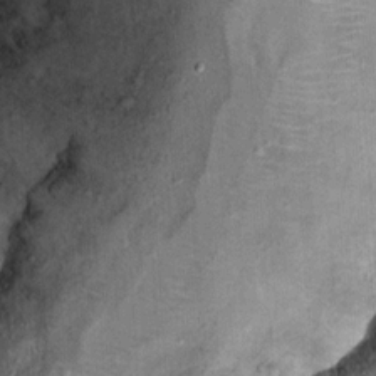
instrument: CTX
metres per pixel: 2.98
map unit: Ht
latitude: 11.8017
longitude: -38.0633
